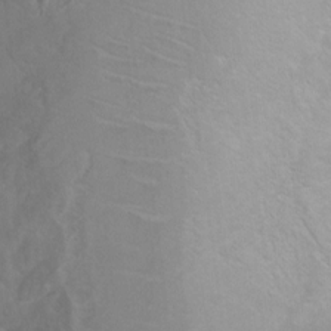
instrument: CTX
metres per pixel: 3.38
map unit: Ht
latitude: -0.0094
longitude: -45.1781
